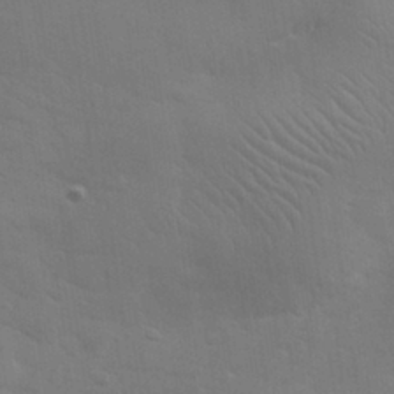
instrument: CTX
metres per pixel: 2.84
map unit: eHh
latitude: 31.1026
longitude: -69.9339
